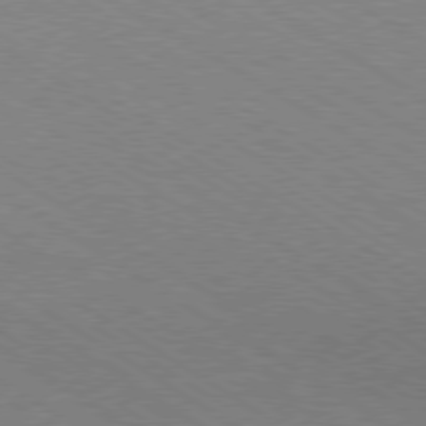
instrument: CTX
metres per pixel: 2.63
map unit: Hpe
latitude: -80.3495
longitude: 18.8030
